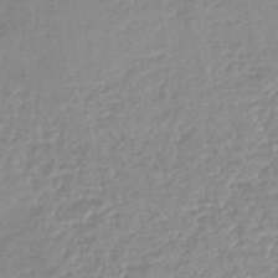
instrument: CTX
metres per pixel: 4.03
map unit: lHb
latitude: -44.6707
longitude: 72.3873
